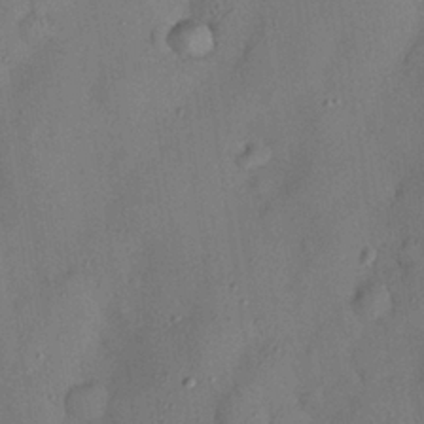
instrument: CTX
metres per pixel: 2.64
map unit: Nhu
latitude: 25.8016
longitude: -72.9136
